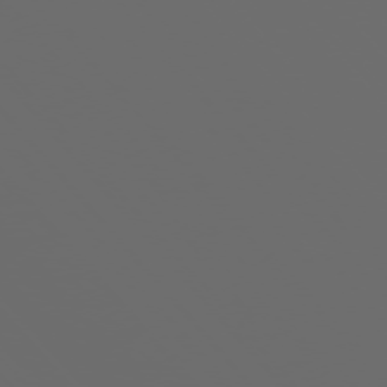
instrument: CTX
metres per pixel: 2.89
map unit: Ap
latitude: -76.3684
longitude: -63.8206
